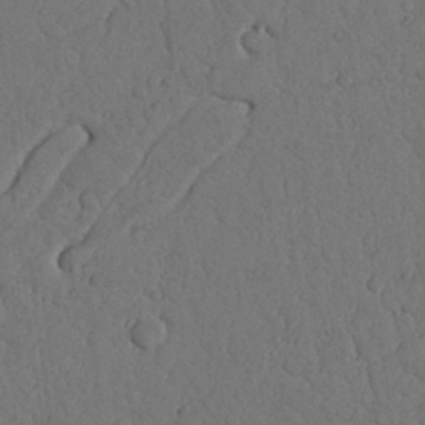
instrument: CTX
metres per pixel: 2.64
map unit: Nhu
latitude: 21.4427
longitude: -74.9136
